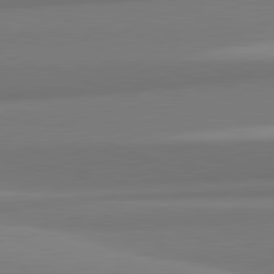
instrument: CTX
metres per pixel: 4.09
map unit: lApd
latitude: 82.3656
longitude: 169.2376
